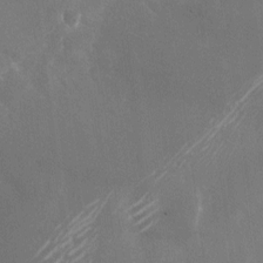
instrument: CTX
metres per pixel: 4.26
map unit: Nhu
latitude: -23.5966
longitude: -72.4223
